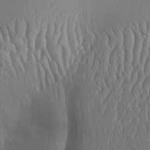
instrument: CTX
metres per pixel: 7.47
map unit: Aa
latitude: 31.8206
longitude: -142.6680
